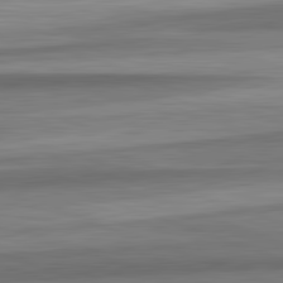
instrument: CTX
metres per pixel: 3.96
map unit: lApd
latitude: 82.6112
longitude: 179.7288
